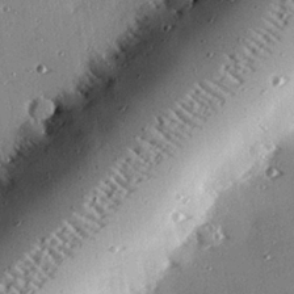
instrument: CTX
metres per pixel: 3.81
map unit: eHh
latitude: 23.7450
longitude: -89.6505
